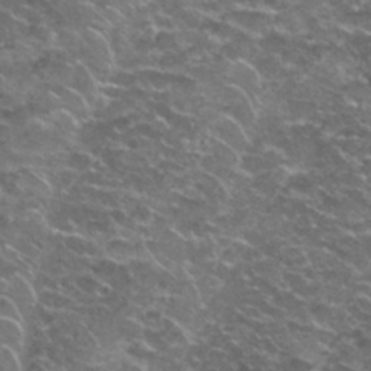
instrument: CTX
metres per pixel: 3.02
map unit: Nhu
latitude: 28.4979
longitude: -60.8002
